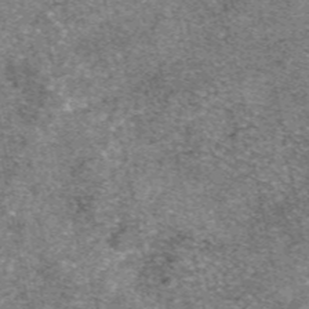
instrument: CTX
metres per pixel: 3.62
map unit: eAb
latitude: 48.0444
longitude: 106.6141
